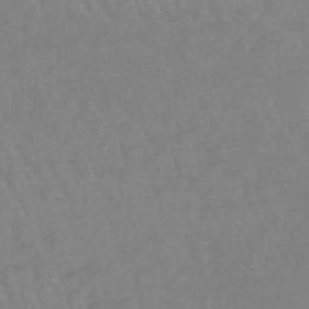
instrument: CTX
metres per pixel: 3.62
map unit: eHb
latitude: -48.6330
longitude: 86.1228
